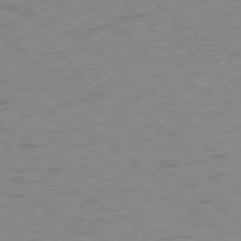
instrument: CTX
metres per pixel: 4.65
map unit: Ap
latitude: -77.3888
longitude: -77.1025
